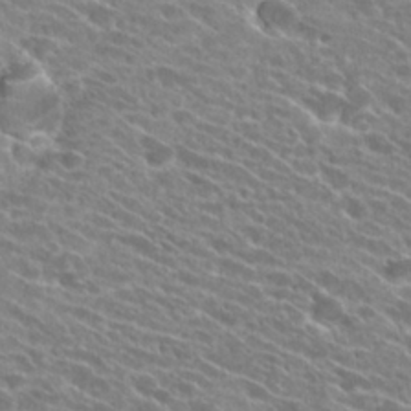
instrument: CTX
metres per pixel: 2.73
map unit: Hto
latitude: 25.5371
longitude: -41.9339
